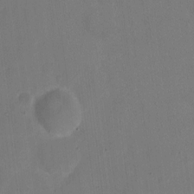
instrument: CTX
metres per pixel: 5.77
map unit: eHh
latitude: 6.7435
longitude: -66.2900
